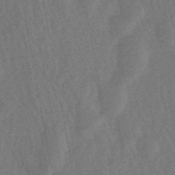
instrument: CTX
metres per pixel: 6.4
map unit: lHb
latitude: -49.4833
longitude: 71.7289
